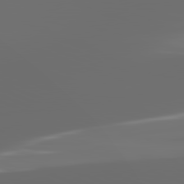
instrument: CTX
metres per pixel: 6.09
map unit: lApd
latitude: 81.8772
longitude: -165.1214
